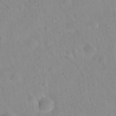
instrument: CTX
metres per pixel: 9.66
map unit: Hto
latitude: 21.8395
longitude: -54.0633
